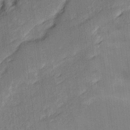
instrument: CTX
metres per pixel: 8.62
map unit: Ave
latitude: 16.5357
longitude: -138.3467
